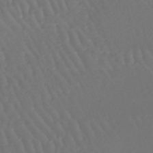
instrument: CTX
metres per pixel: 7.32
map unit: lHb
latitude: -46.2361
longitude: 76.7274
